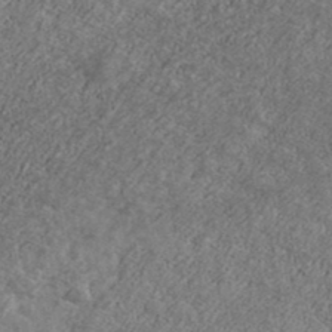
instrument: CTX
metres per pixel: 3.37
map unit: Ave
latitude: 40.0255
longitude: -110.4601
